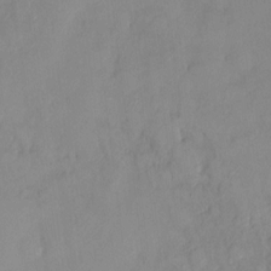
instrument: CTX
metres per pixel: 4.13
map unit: HNhu
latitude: 6.2522
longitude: -3.6505
